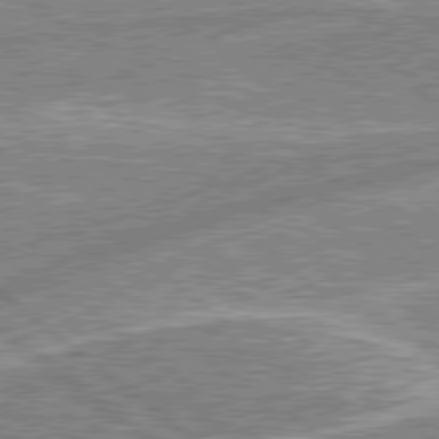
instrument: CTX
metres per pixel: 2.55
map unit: lApd
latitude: 79.0270
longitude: -157.7449
